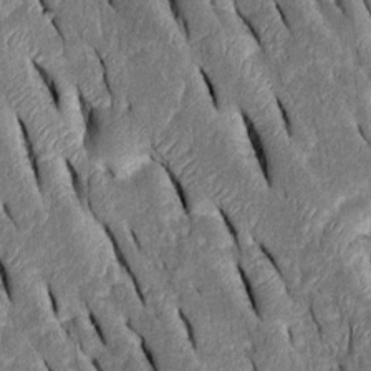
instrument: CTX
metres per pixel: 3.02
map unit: Htu
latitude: -0.7275
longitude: 149.8612
